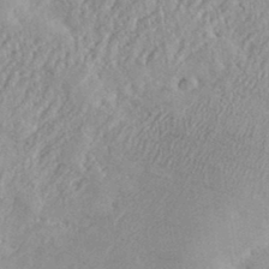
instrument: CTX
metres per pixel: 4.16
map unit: eHh
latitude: 35.5938
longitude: -132.8191
